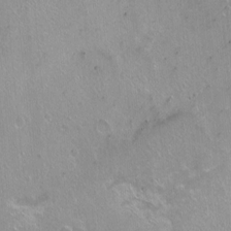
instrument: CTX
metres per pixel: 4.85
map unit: Nhu
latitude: -7.8989
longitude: -43.4238
